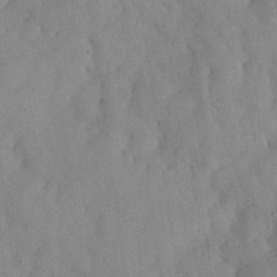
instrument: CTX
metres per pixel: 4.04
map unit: Nhu
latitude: 27.2537
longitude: -71.6127
